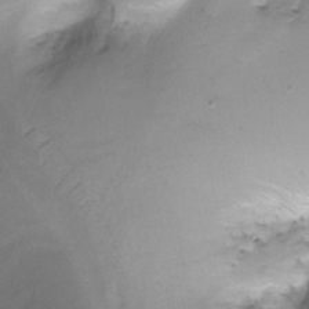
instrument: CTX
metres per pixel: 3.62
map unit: Nhu
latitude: -6.5762
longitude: -44.9702
